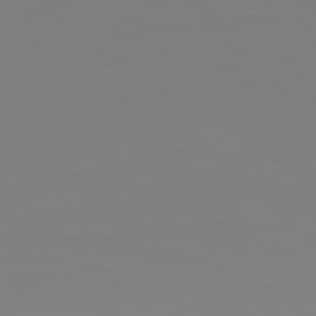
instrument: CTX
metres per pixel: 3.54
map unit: Hpe
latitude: 78.3279
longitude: 179.0297
